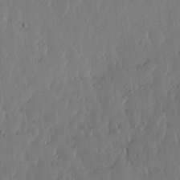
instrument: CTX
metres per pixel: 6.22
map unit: lHvf
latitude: 16.9892
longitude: -115.3292
